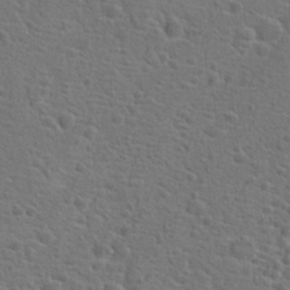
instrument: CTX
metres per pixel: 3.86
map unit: Hto
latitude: 19.3481
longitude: -42.4790
